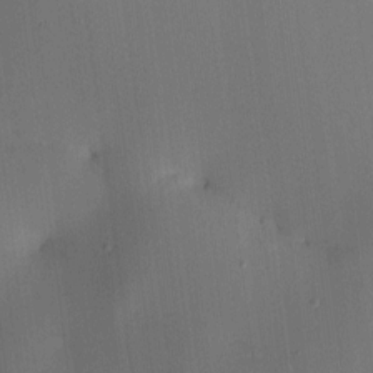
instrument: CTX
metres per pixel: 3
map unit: lAa
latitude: 5.4237
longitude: -112.6679
